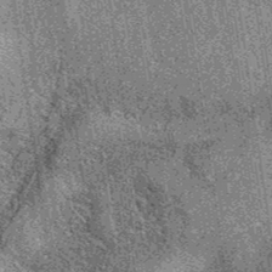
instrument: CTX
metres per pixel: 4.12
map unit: eAb
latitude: 37.6694
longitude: 107.6344
